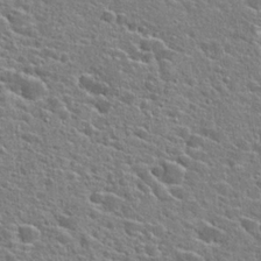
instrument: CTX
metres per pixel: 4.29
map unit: Hto
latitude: 24.1577
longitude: -44.4790
